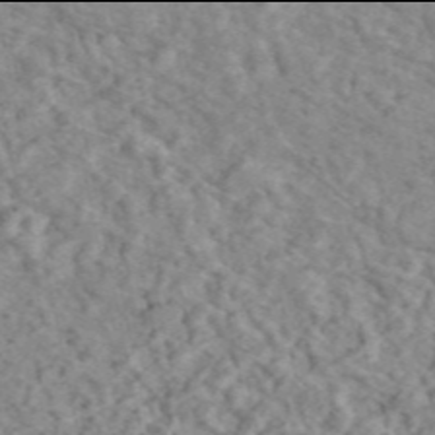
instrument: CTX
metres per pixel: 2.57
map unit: ANa
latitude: 45.9906
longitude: 29.1998
